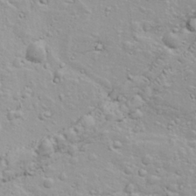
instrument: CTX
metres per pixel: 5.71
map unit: Ave
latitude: 11.5371
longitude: -104.5168
